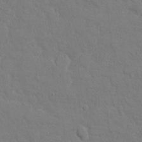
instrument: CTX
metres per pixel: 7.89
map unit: Ht
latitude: 11.5182
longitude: -33.3860
